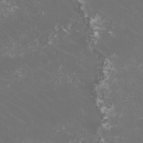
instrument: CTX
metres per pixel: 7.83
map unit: HNhu
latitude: 1.1592
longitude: -1.9528
